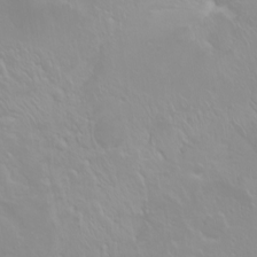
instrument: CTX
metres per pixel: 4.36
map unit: Ht
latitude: -2.5384
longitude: -60.7057
